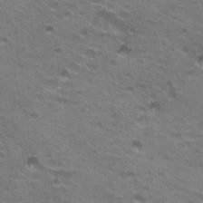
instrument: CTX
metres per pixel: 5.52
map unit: Hto
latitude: 21.4238
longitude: -32.3278
